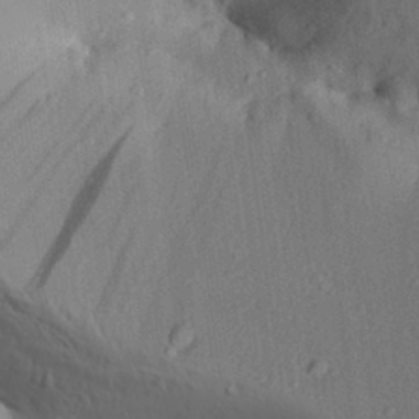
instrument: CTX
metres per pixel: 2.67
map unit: Aa
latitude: 30.2523
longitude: -133.1970
